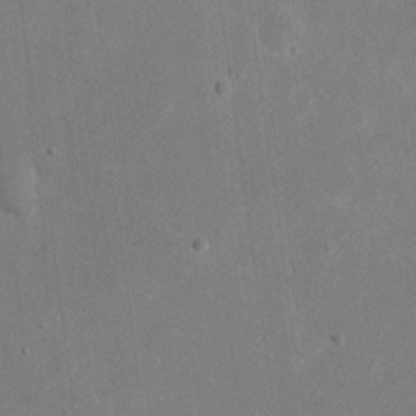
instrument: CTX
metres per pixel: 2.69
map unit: eHh
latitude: 19.8394
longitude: -70.9325
